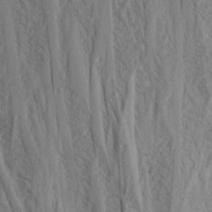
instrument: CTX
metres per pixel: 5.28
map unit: Nhu
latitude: -2.9352
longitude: -73.9339
